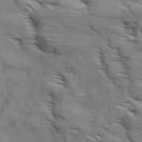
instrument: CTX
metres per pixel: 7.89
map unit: Aa
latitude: 9.5560
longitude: -140.3845
